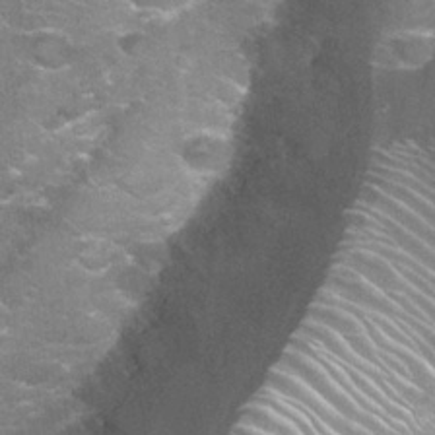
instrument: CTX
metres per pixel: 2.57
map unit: Nhu
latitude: 26.9136
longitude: -61.1025
